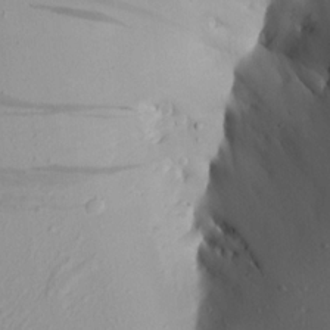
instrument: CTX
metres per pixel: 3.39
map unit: Aa
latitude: 16.1956
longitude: -146.0255
